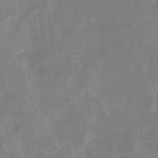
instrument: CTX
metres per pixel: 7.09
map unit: eHb
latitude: -37.8422
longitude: 76.9542
